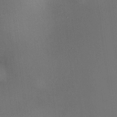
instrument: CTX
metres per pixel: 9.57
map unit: HNhu
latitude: 9.3293
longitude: 14.2551
